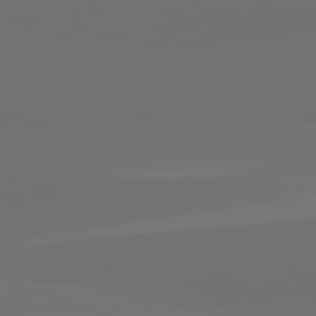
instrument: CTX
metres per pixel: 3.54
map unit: lApd
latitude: 82.6301
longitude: 162.3306
